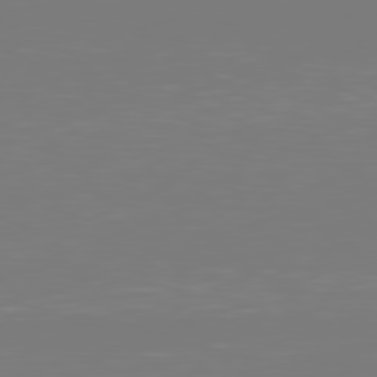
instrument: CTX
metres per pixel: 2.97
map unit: Hpe
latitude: 78.6113
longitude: -136.8191
